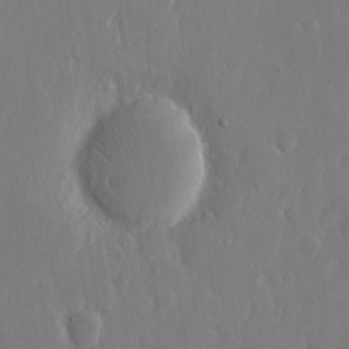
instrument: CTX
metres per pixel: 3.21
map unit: eHh
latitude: 14.0633
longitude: -71.5371
